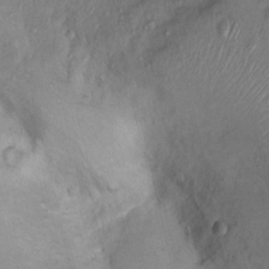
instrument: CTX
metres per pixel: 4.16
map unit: Nhu
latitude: 13.8017
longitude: -29.1970
